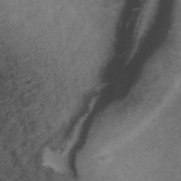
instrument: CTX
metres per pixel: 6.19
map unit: ANa
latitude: 39.2348
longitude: 29.0109
